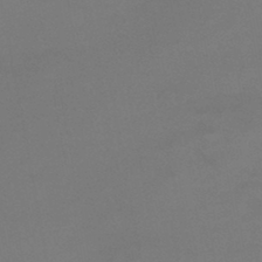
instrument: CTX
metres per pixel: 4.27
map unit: HNb
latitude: -45.5966
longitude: -35.4804
